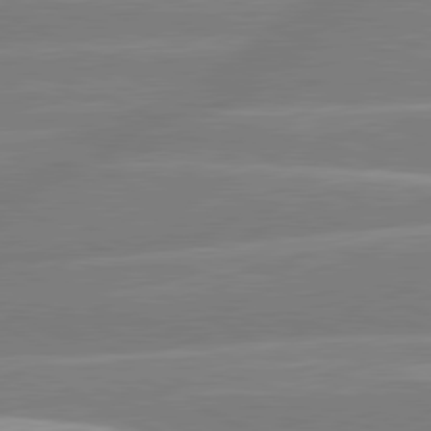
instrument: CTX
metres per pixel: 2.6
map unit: lApd
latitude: 80.7435
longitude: -135.0269
